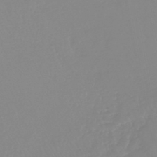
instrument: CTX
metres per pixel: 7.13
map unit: HNb
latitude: -44.8408
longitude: 54.7274
